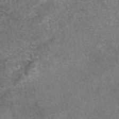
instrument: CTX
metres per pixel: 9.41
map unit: eAb
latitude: 48.2711
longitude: 107.9367
